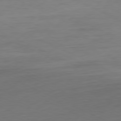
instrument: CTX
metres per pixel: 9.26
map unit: Ap
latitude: -81.2943
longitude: -76.8002
